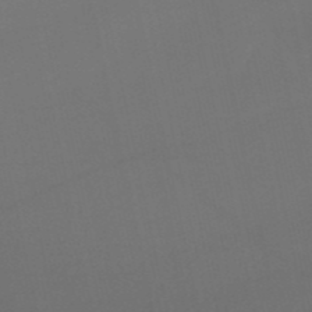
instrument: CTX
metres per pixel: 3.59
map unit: eHb
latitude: -51.3132
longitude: 76.6330
